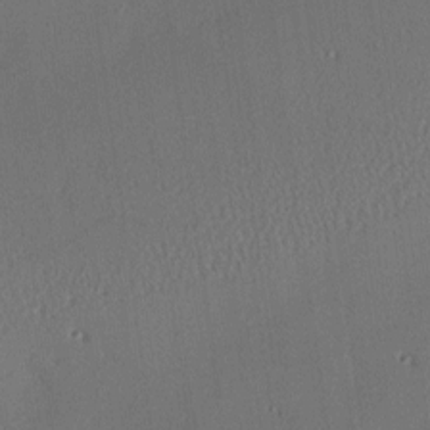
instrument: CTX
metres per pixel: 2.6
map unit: Nhu
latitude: 0.1577
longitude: -76.8947
